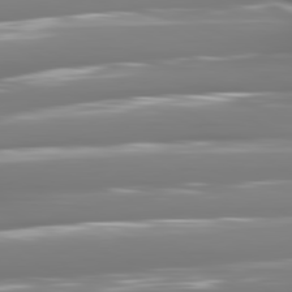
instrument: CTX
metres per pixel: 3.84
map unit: lApd
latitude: 81.2915
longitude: -141.0269
